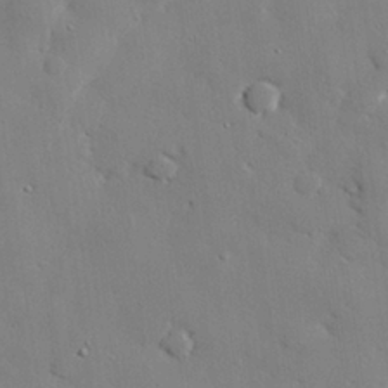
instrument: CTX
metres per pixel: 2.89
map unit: eHh
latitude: 27.9906
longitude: -81.4426
